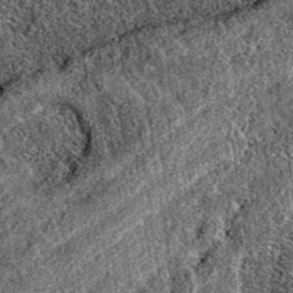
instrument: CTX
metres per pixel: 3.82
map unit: eAb
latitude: 37.1403
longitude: 109.0864
